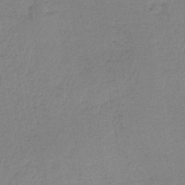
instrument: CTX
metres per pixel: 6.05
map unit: HNb
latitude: -34.4818
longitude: 59.4643
